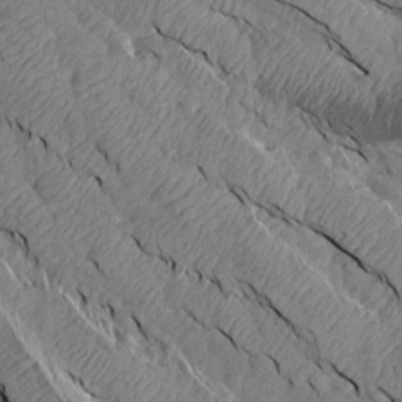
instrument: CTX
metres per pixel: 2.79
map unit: Aa
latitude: 14.9892
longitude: -145.7827
